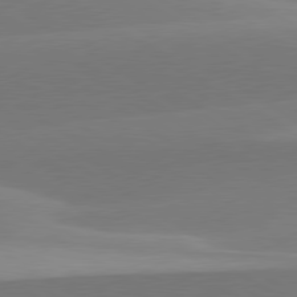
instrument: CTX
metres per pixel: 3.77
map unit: lApd
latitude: 79.8961
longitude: -95.5560
